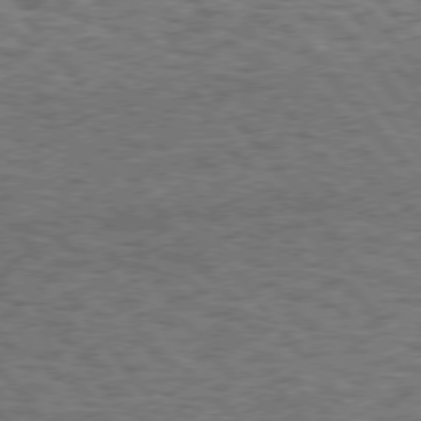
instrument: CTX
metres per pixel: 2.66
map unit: Hpe
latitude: 75.5560
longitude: -134.7246
